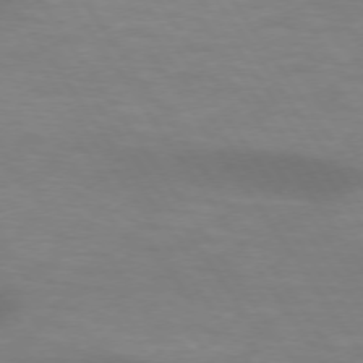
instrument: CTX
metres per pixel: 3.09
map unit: lApd
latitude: 73.9528
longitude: -51.2537
